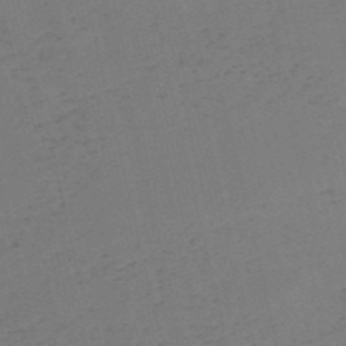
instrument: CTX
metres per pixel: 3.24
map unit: HNb
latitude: -54.9542
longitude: -41.6882
